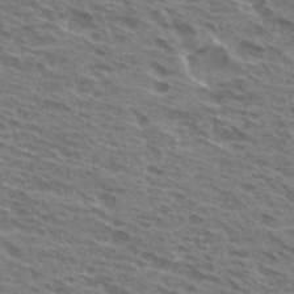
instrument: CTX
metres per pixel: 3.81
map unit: Hto
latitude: 30.7436
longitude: -44.6868
